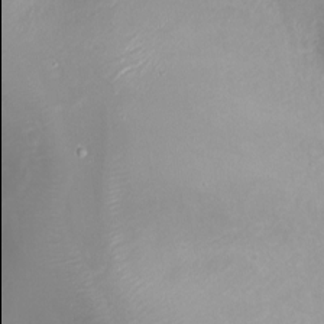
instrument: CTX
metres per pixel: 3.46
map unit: Ht
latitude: -1.3888
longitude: -45.9906
